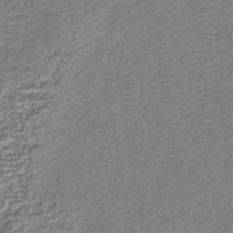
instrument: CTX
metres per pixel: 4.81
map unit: lHb
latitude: -43.4265
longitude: 78.5762
